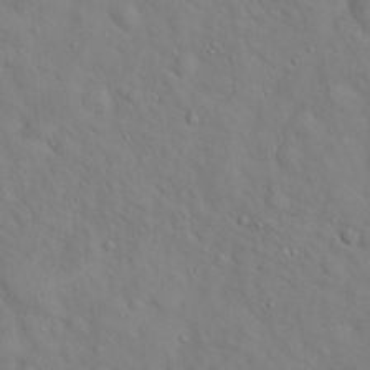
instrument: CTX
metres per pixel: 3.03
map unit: Hto
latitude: 18.7813
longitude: -53.5938
